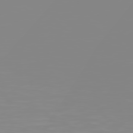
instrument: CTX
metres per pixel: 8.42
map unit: Hpe
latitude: 78.0444
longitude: -141.9528
